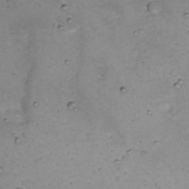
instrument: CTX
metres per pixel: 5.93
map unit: Nhu
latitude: 22.3845
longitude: -65.9528
